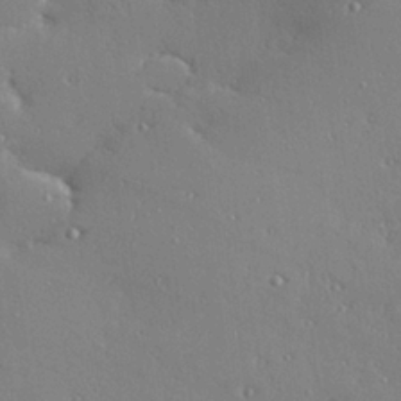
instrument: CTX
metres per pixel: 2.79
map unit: Hve
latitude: 27.0081
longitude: -91.8205
